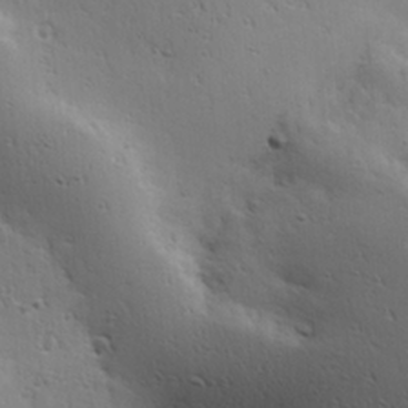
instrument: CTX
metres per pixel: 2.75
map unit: Hve
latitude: 23.6316
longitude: -96.6301
